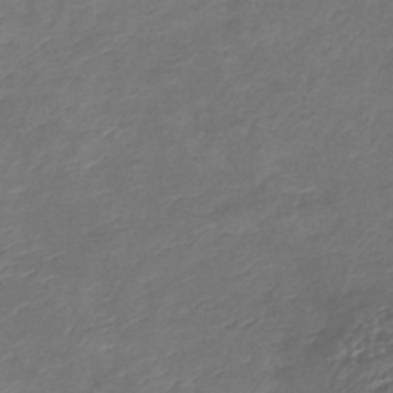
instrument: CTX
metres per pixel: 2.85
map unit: lHb
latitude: -39.7100
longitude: 75.5399
